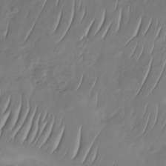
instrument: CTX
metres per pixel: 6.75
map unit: Nhu
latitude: -30.3306
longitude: -58.8380
